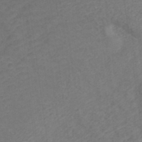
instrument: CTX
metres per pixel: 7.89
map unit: ANa
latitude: 42.4034
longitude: 27.8044
